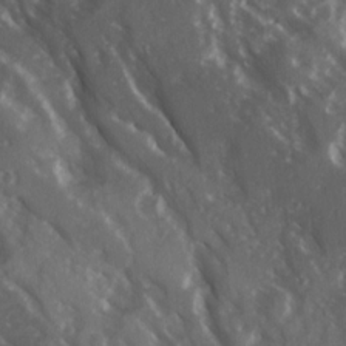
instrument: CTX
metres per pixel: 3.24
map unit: Ave
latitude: 15.5749
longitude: -131.1026
